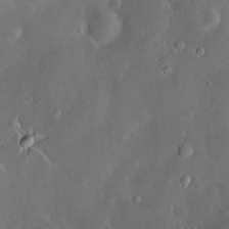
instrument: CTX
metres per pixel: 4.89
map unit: Hve
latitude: -10.8219
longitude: 174.8030
